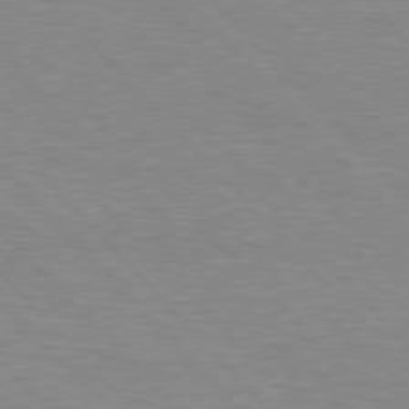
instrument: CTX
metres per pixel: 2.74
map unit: Hpe
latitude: 76.8569
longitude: -157.9906
